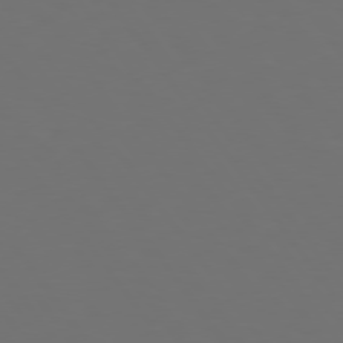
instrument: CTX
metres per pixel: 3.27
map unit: Hpe
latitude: 74.9703
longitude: -124.6301
